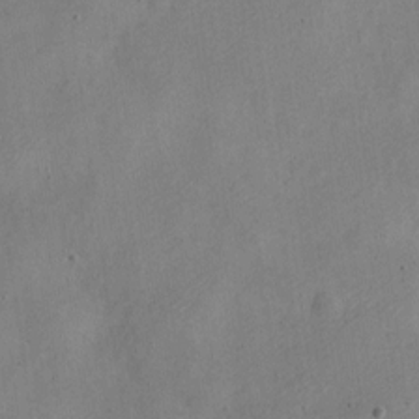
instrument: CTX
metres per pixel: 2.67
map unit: Nve
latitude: -24.2361
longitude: 107.2754
